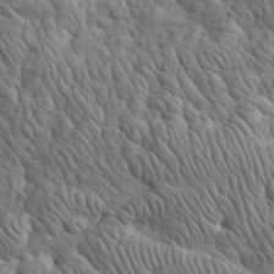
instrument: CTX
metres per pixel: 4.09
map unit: eHh
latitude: 32.6490
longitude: -67.5749
